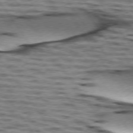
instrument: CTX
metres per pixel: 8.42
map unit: lApd
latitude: 74.3656
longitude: -52.9892
